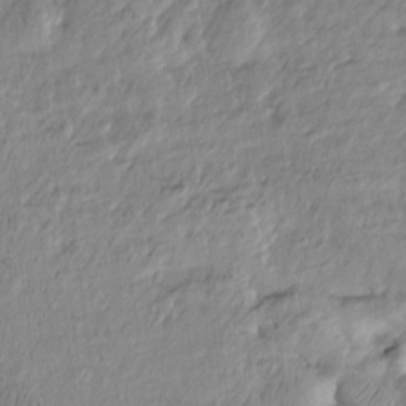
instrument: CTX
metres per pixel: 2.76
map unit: Htu
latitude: -6.5573
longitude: 174.8407
